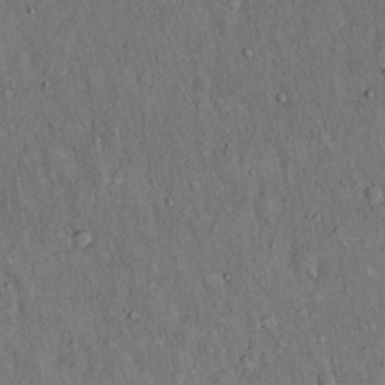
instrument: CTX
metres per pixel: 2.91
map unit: Hto
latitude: 15.1404
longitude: -58.7246
